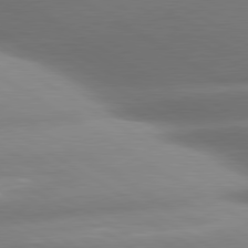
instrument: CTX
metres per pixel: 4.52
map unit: lApd
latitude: 80.5168
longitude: -161.4048
